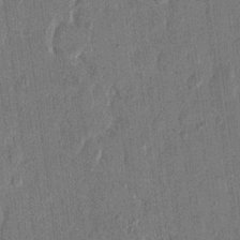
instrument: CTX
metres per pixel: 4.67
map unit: eHh
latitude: 13.6505
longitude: -68.7813
